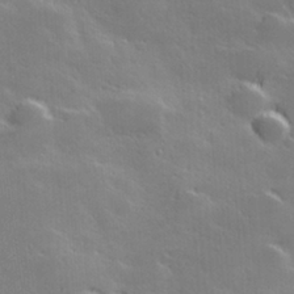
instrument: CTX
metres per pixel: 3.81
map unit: Hve
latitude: 28.0255
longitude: 144.4062
